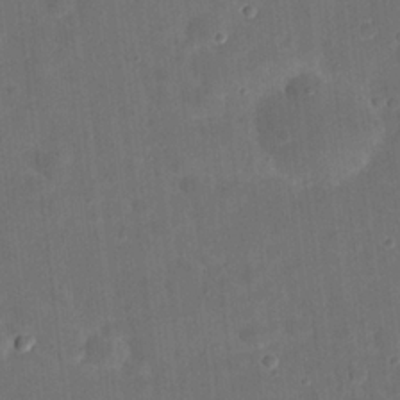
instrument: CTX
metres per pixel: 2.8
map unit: eHh
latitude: 21.9339
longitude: -63.1781
